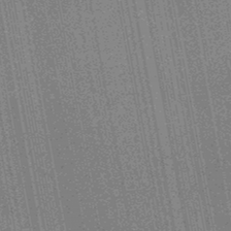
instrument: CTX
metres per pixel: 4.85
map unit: HNb
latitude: -45.6533
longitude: 52.7841
